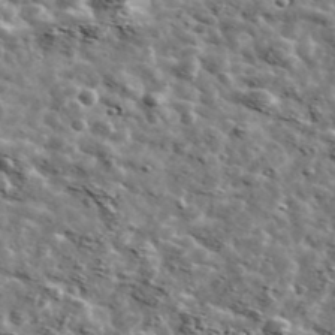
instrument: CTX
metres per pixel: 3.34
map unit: Ave
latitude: 42.5357
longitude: -107.3860
